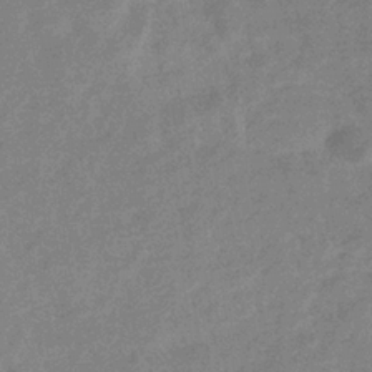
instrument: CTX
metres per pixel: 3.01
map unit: eHb
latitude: -36.1794
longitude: 76.6141
